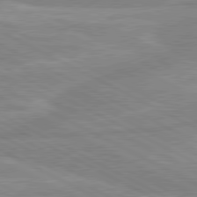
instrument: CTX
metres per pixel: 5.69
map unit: lApd
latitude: 80.5357
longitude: -169.4805
